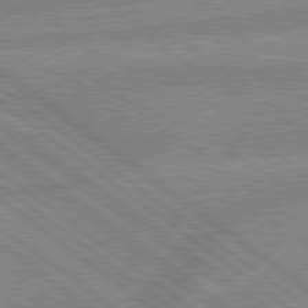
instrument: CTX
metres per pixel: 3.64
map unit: lApd
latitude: 79.3671
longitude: -160.4034
